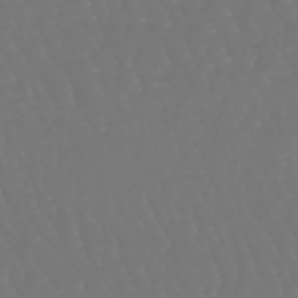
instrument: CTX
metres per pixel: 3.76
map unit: lHb
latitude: -47.1620
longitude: 79.7288
